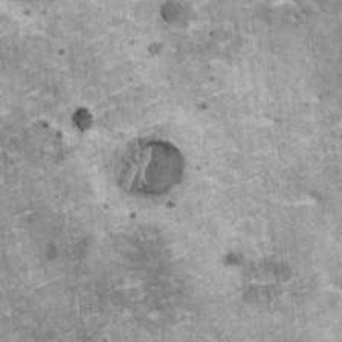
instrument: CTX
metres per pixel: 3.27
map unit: HNhu
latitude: 3.5938
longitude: 4.1983
